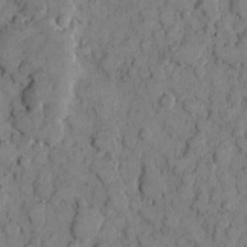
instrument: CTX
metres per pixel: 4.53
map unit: eHh
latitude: 7.6316
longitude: -63.6694
